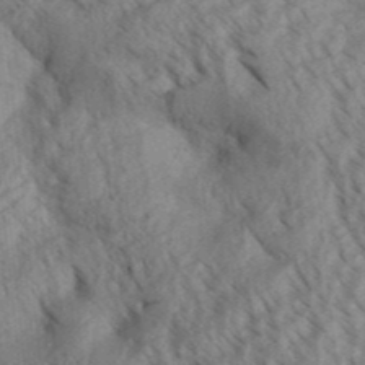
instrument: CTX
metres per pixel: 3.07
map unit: Aa
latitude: 30.8380
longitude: -138.6490
